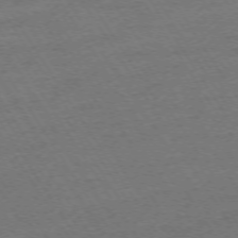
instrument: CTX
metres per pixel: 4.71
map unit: Ap
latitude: -73.9367
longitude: -84.8191
